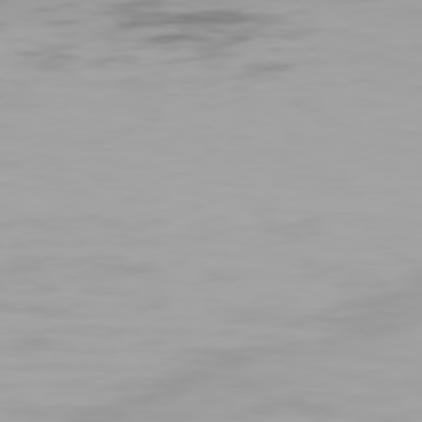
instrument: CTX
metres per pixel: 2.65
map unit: Hpe
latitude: 76.0255
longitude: -142.7246
